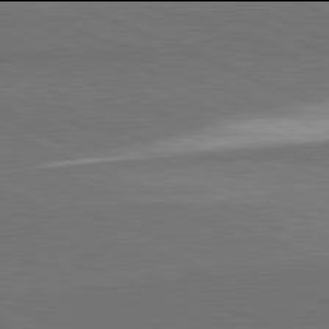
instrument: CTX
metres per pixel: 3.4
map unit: lApd
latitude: 81.9906
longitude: 156.1984
